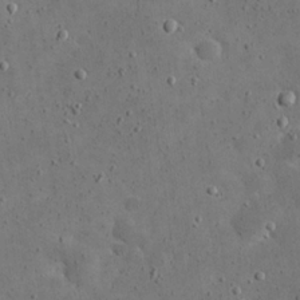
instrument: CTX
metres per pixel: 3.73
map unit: eHh
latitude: 21.2537
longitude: -65.6505
